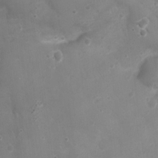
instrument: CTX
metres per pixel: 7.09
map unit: Nhu
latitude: 5.1214
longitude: -17.3104
